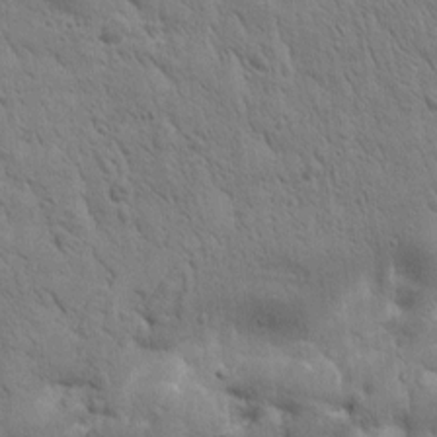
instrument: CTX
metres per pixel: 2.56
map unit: Htu
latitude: 0.7057
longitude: 173.8989
